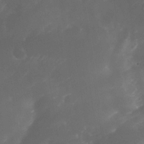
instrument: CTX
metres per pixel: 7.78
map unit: Nhe
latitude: -34.2173
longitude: -145.3670
